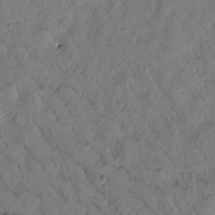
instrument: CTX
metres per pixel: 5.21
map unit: Htu
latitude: 0.1955
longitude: 175.9556
